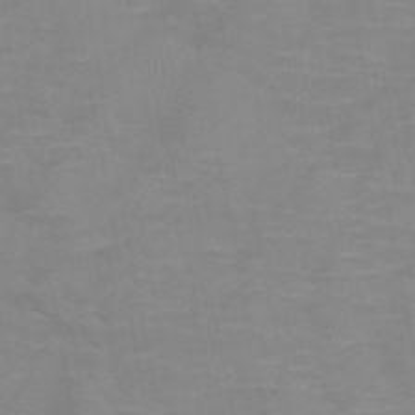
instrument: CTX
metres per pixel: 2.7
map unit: HNb
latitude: -47.5399
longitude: -47.6505
